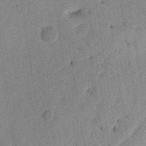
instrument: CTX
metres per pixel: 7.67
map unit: Ht
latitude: 11.6316
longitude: -74.3845
